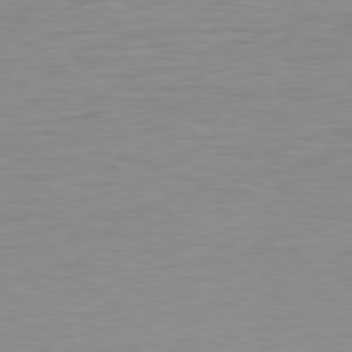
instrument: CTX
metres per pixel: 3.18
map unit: Hpe
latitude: 78.6680
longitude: -171.8016
